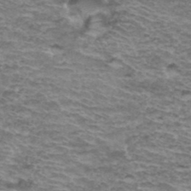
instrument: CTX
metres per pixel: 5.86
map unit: Hto
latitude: 37.8206
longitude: -43.0647
